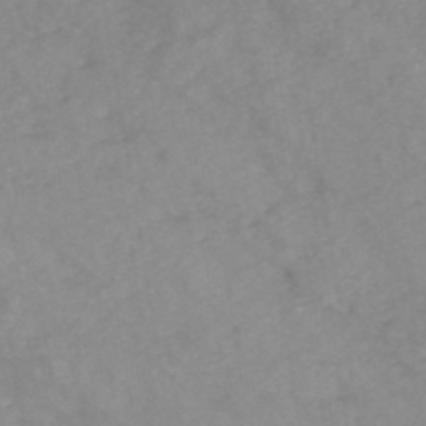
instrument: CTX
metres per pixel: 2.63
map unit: HNb
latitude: -46.4629
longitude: -37.0648
